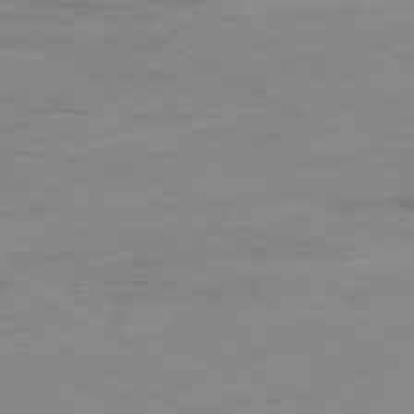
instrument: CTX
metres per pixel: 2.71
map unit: Ap
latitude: -80.2740
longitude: -76.6112
